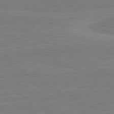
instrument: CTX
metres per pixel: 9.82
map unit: lApd
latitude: 80.7246
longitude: 169.2942
